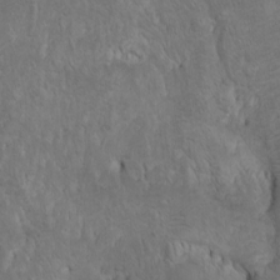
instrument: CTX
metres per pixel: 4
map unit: Htu
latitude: -8.4440
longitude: -64.5546
